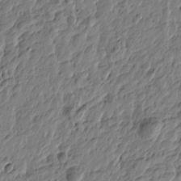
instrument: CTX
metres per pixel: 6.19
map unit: Htu
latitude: -4.1605
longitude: 179.5966
